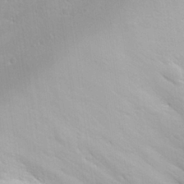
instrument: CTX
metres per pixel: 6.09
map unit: Ave
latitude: -10.8219
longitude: -120.6491
